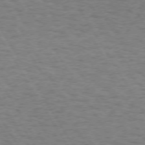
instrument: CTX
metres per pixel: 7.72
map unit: Hpe
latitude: 72.5546
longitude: -129.4615
